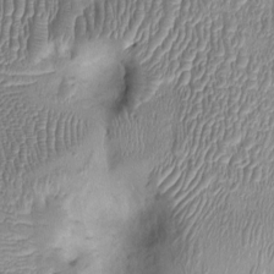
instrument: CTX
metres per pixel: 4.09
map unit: Ht
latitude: -1.7667
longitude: -14.4979
